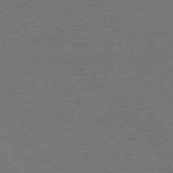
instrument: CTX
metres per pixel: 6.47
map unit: Ap
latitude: -75.0676
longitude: -74.8758
